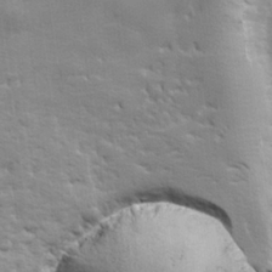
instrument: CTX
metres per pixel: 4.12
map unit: lHvf
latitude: 24.7813
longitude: 143.5588
